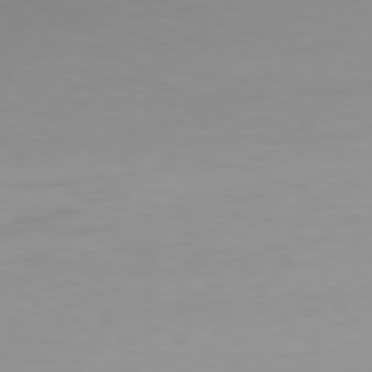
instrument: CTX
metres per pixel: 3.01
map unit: Hpe
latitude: 77.8772
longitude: -137.8395
